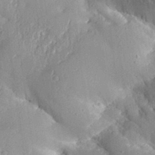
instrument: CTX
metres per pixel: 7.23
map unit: Aa
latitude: 30.3845
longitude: -132.1200
